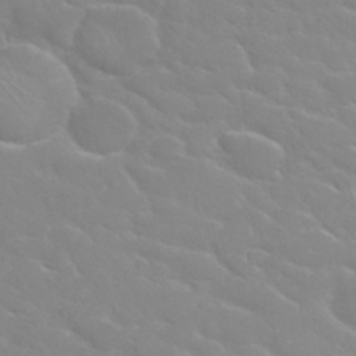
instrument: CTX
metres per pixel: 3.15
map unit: Nhu
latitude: 31.1592
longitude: -50.7624
